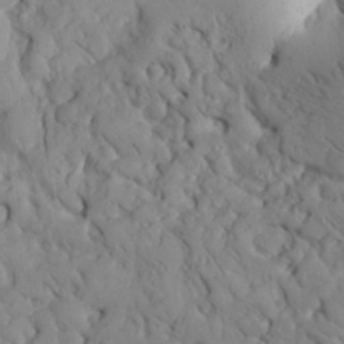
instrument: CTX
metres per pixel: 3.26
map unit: Nhu
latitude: 27.6316
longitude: -72.0444
